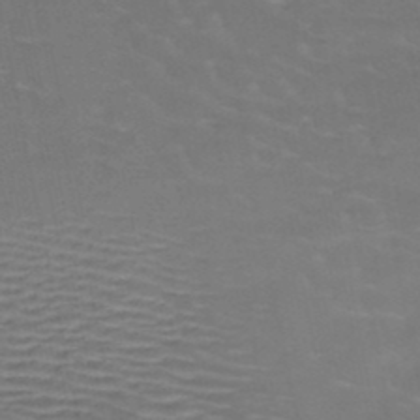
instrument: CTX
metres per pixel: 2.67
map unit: HNb
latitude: -49.0298
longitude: -46.8758
